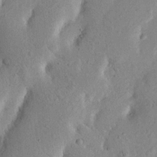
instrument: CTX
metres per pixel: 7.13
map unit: Nhu
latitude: 19.8205
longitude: -74.7624
